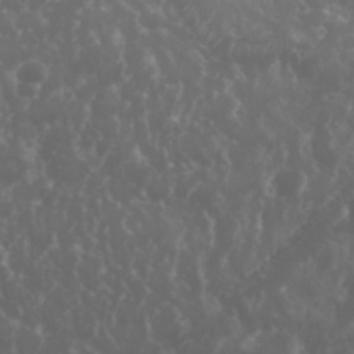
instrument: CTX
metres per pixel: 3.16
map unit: eHh
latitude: 33.7450
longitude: -59.4049
